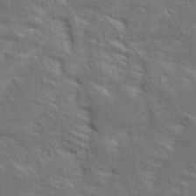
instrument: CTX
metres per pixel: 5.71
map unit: Ave
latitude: 15.8584
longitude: -138.7246
